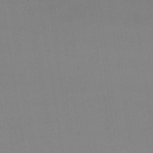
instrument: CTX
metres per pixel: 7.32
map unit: eHb
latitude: -49.9178
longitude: 67.5588
